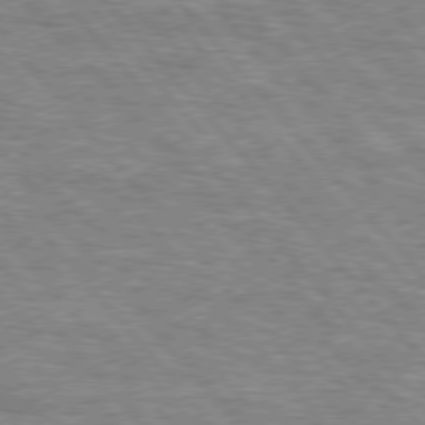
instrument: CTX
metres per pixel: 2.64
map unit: lApd
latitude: 76.2144
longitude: -74.1767
